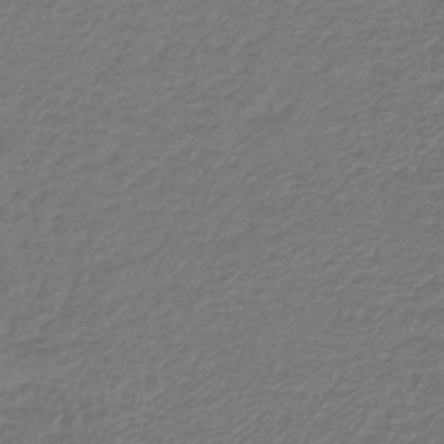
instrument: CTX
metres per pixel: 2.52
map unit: lHb
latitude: -43.4076
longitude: 62.1983
